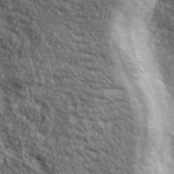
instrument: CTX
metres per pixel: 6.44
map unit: lHvf
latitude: 38.2145
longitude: -90.4979
